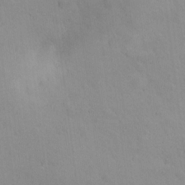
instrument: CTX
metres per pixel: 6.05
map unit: Nhu
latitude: 16.4412
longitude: -33.0836
